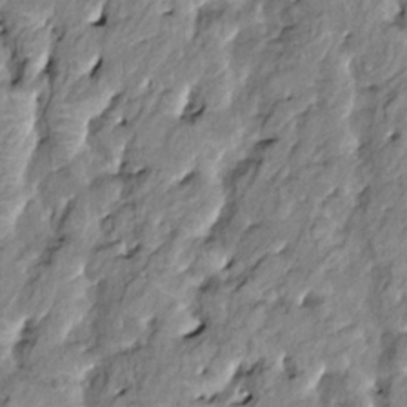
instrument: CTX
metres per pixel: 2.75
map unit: HNhu
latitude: 2.5168
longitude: 8.7085
